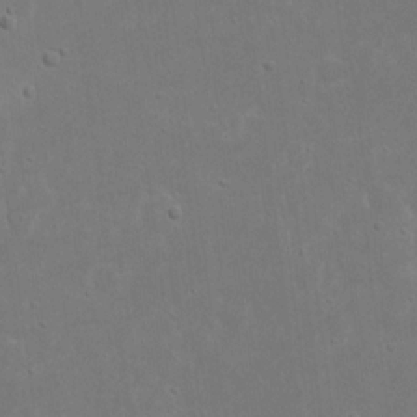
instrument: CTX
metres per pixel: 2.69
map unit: eHh
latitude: 16.9136
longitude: -72.3468
